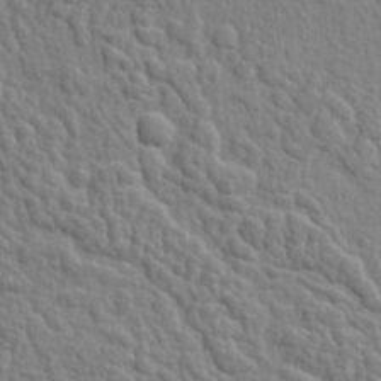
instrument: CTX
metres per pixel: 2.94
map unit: lAvf
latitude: -8.7652
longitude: -120.5546
